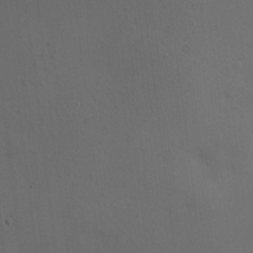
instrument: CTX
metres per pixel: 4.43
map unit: HNhu
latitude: 12.6680
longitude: 9.5399
